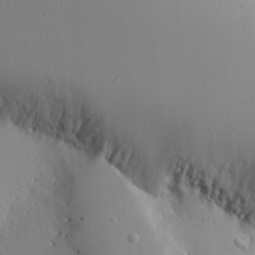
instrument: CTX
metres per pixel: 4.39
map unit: Aa
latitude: 19.3481
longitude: -144.2900
